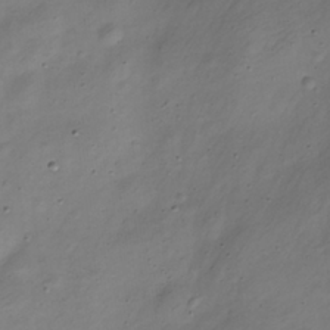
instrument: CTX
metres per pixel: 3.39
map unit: Nve
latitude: -23.0676
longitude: 106.3118
